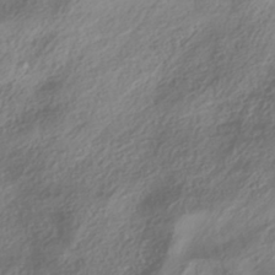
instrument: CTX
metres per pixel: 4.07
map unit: HNhu
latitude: -41.0675
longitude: 102.0661
